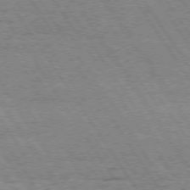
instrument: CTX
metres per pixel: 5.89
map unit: Hpe
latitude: 73.6316
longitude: -130.8002
